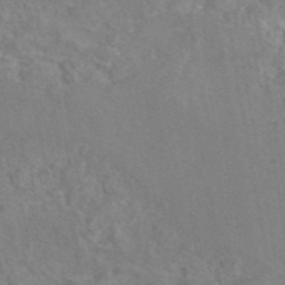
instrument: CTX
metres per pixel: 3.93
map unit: eAb
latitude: 45.8583
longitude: 110.3117
